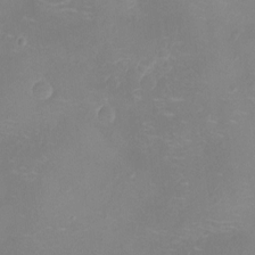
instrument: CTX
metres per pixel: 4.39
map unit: Nhu
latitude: -14.8786
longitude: -24.8191
